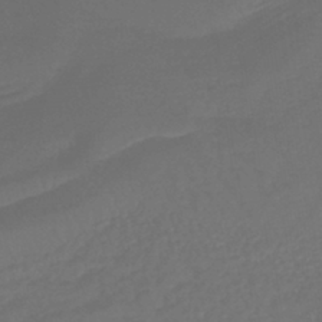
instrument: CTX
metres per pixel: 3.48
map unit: lHb
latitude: -42.4251
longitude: 81.0865
